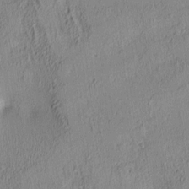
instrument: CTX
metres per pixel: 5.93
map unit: lAa
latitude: 4.6301
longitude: -115.8205
